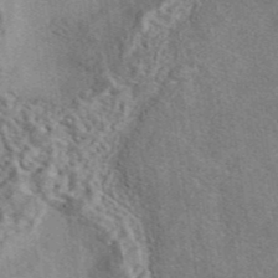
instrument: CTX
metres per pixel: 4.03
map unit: eAb
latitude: 42.7246
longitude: 110.5951
